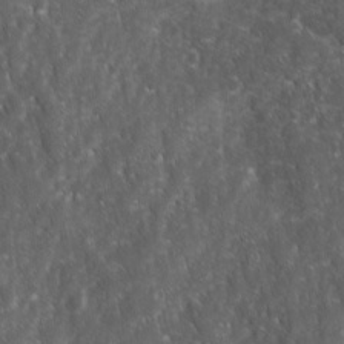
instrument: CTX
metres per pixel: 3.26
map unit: Ave
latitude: 15.7639
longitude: -132.4034
